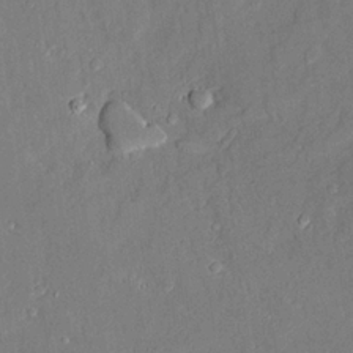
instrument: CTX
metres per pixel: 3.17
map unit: Ave
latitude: 22.3845
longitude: -128.4979
